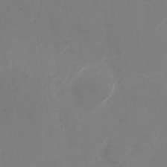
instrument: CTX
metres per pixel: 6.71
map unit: Nhu
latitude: -28.5952
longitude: -66.4034
